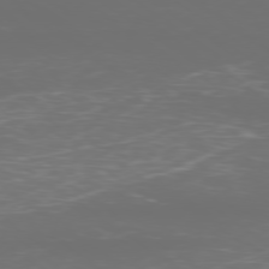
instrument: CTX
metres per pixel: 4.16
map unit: Ap
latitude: -78.7463
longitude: -93.5749
